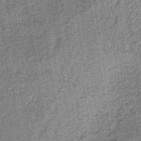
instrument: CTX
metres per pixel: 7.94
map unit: lHb
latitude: -38.1794
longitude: 64.3684
